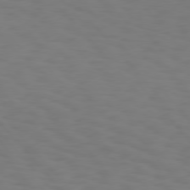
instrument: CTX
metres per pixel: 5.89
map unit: Hpe
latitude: 75.7072
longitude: -133.1025
